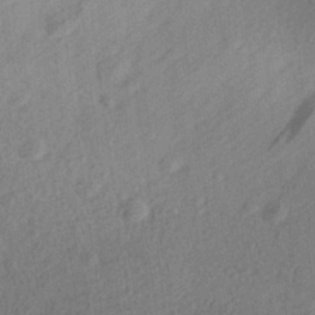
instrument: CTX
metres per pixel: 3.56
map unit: Aa
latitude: 28.1955
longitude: -144.2711
